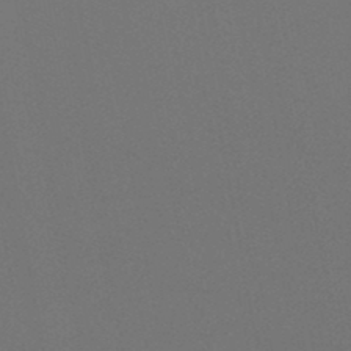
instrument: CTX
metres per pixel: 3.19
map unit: lHb
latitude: -46.8786
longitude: 68.3495
